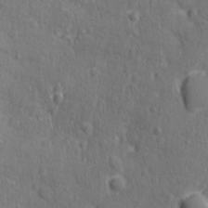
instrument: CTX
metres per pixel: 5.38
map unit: Ave
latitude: -9.0675
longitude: -119.2537
